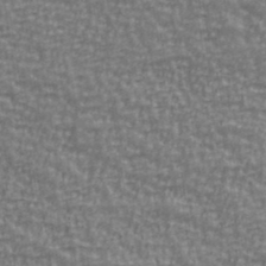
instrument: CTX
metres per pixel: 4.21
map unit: Ave
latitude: 40.9513
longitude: -113.3859
